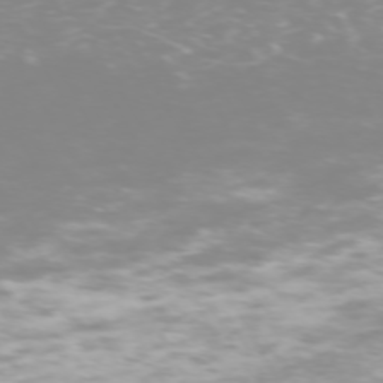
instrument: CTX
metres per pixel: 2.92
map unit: Hpe
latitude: -73.6722
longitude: 3.8044
